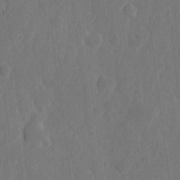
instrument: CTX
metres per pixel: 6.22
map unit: eHh
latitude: 7.0458
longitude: -73.1404
